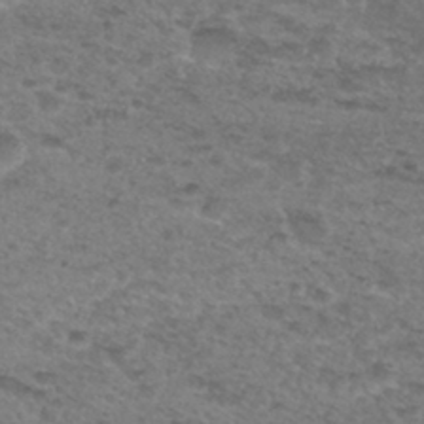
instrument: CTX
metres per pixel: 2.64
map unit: Hto
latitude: 30.6302
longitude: -48.2900
